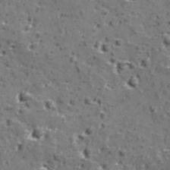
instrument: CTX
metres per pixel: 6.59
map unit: Ave
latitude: 11.1025
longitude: -105.0270
